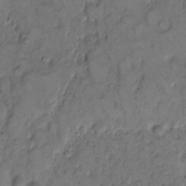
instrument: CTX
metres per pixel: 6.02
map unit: eHh
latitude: 9.4049
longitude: -62.4979
